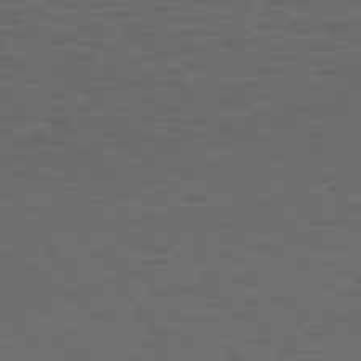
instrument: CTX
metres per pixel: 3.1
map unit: Hpe
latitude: 74.1578
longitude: -130.8380
